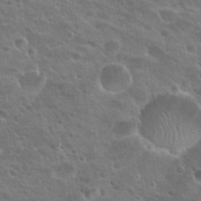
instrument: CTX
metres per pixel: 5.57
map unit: Nhu
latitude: 24.8757
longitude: -50.7624
